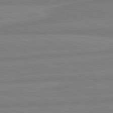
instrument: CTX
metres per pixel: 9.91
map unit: lApd
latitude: 81.7450
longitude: -174.1956
